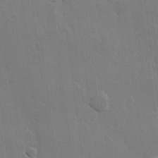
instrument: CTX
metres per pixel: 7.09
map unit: Hve
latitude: 22.8191
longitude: 148.4818
